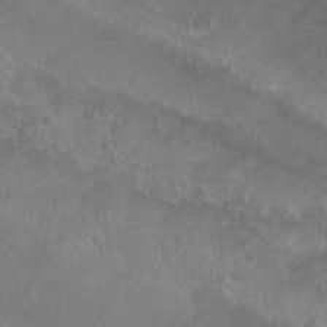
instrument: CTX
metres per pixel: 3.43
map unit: Nhu
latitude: 29.1781
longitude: -55.3293
